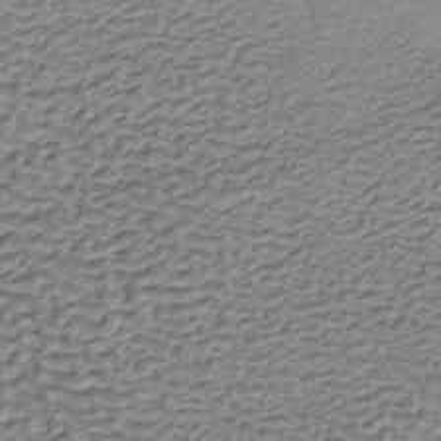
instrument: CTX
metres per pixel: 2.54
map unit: lHb
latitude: -35.5399
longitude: 60.7841
